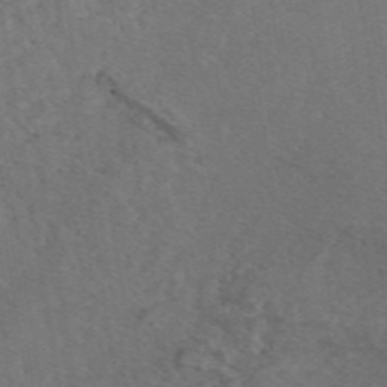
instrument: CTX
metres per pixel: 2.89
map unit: eAb
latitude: 47.8584
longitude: 111.2565
